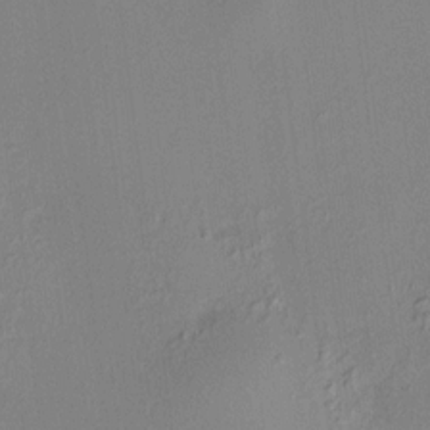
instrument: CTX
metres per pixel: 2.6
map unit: HNhu
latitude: 7.8394
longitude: 14.3873
